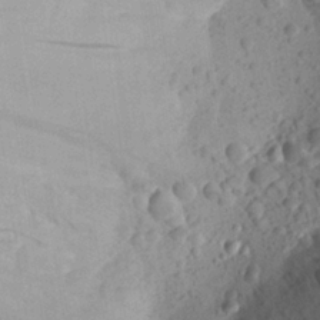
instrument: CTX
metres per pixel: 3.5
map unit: Aa
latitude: 22.9892
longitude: -147.3293
